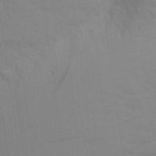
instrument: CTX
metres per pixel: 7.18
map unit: Aa
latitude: 26.1389
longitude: -145.6694
